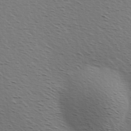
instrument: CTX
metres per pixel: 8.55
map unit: Hve
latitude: 2.6868
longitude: -124.1955
